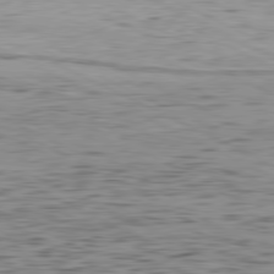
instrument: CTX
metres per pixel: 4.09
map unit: Hpe
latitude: -81.2754
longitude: 11.5399
